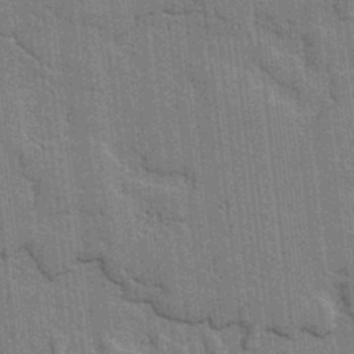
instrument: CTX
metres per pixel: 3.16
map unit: lAvf
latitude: -1.7100
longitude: -107.4993
